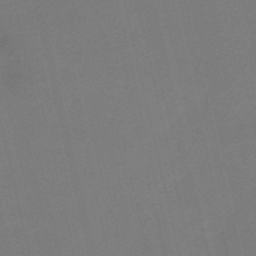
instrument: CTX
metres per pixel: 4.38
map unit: HNb
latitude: -53.4643
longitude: -48.3845
